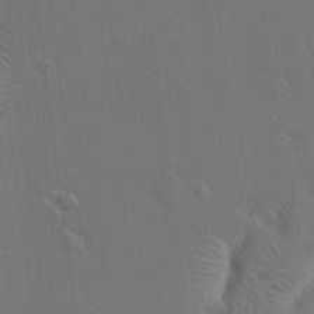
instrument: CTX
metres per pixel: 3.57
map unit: HNhu
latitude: 4.4979
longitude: 4.1605
